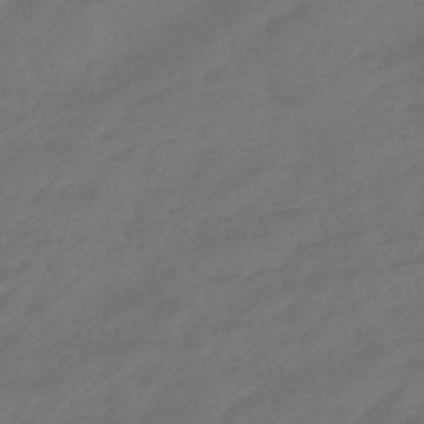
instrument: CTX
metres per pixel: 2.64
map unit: eHb
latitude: -47.9178
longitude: 85.7855
